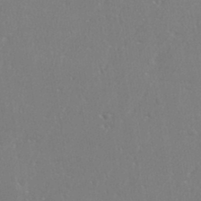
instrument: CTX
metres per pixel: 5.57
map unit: eHh
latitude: 34.9513
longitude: -132.3278
